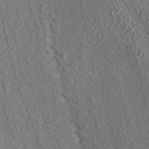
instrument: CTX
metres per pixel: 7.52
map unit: ANa
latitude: 44.8758
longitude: 38.7841
